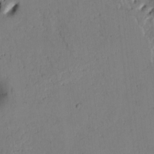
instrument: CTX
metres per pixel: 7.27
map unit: Htu
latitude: -0.6708
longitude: 170.1228
